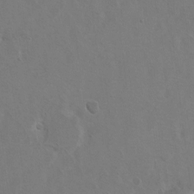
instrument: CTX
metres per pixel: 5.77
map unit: Hto
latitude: 8.6869
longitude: -35.0836
